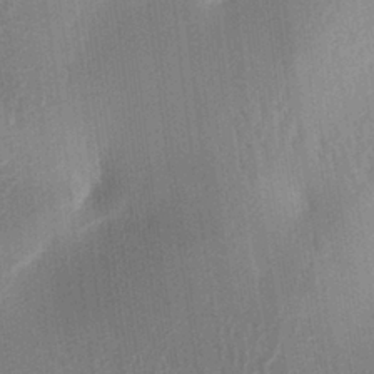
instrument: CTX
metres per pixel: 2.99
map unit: lAa
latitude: -5.7477
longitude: -129.0458
